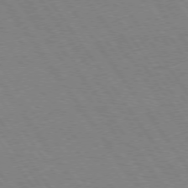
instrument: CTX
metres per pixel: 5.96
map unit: Hpe
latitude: 74.0822
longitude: -141.0458
